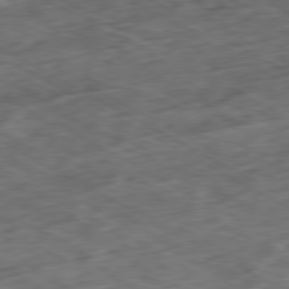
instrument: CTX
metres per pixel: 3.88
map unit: Ap
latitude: -80.4440
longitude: -73.3671
